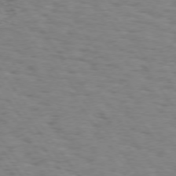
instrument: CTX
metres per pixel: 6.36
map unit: Hpe
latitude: 73.5938
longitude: -133.2537
